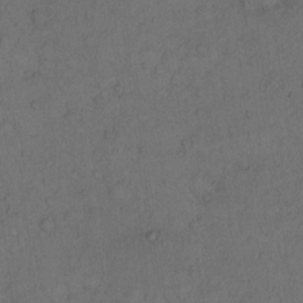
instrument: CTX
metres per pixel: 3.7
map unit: Hto
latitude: 12.4034
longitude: -57.2914
